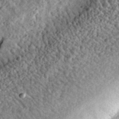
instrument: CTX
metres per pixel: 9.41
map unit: eHh
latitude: 33.6694
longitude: -79.3671
